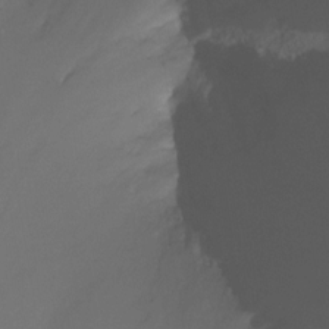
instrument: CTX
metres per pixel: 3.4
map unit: Ht
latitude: -15.5966
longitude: -49.3482
